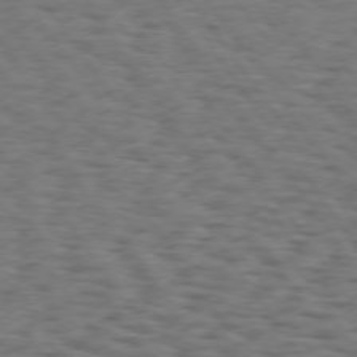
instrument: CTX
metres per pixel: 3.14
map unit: Hpe
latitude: 74.4034
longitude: -132.5546
